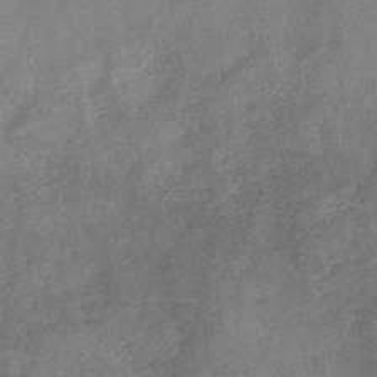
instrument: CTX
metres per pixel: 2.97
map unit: HNb
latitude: -44.3684
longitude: -38.2522
